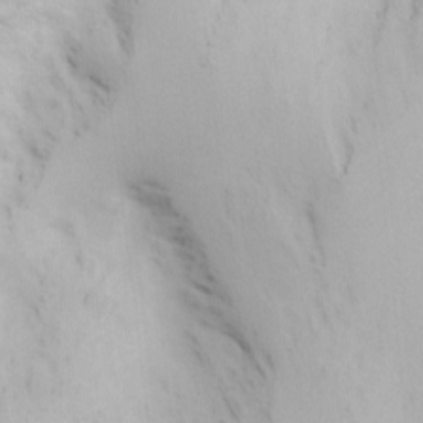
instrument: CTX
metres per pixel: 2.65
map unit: Nhu
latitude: 0.6490
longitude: -79.9528
